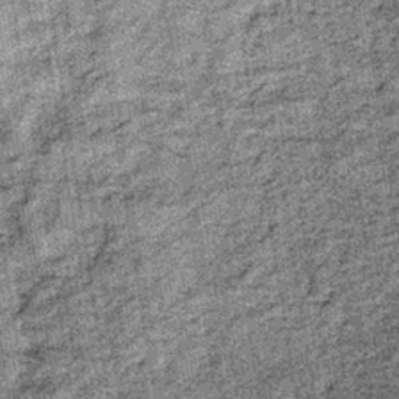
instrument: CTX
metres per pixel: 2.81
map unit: lHb
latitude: -37.4643
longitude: 64.6897
